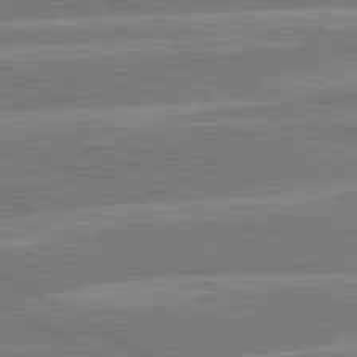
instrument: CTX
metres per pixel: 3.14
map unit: lApd
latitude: 80.5546
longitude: -131.0459
